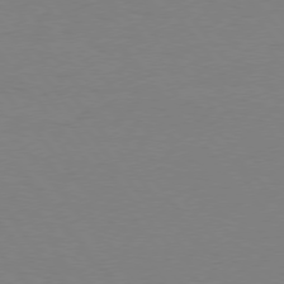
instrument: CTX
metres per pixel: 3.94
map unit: Hpe
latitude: 75.3860
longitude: -144.4412
